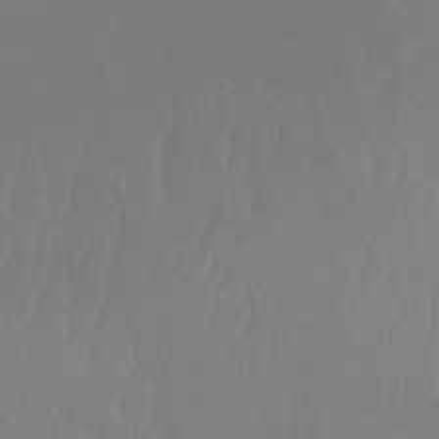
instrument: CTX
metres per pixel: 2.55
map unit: Htu
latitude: -14.2173
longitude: -44.6868
